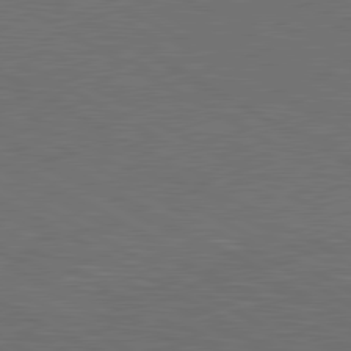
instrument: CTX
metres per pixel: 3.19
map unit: lApd
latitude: 80.6301
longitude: 117.5210
